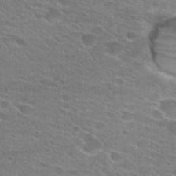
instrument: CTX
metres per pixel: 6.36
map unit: Hto
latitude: 24.9135
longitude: -43.9339
